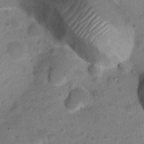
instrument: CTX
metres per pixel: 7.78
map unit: Ht
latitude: 15.3293
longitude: -41.2725
